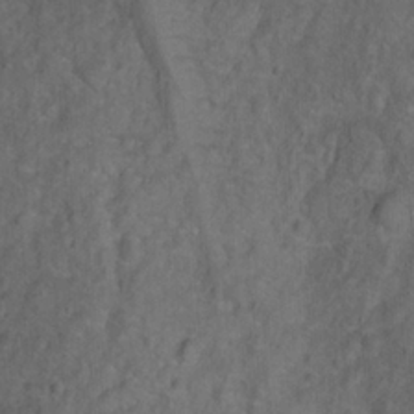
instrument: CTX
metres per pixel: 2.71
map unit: Ht
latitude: 1.4048
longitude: -33.2348
